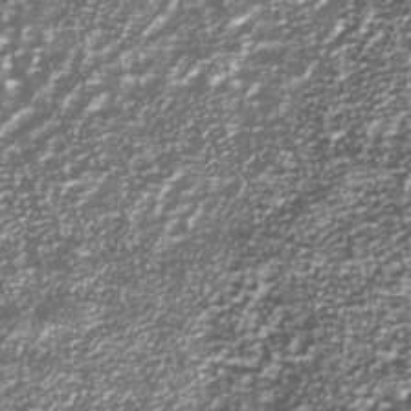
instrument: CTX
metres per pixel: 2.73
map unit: Nhu
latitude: -39.2754
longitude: -82.2522
